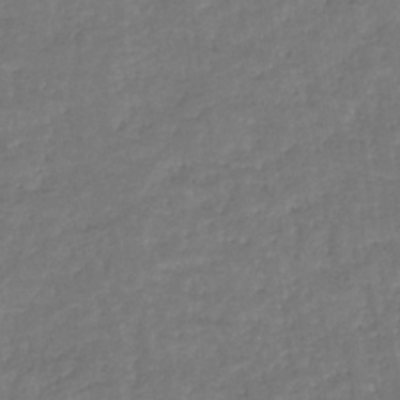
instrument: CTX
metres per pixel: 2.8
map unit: eHb
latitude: -34.3495
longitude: 76.8597
